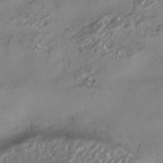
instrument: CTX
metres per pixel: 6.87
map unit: HNhu
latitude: -41.7477
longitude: 103.4832
